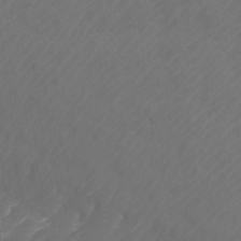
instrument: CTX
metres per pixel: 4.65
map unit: Htu
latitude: -11.5210
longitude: -71.1781
